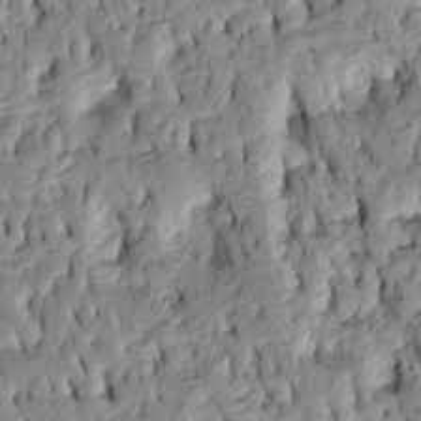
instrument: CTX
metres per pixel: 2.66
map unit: Htu
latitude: -4.2172
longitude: 156.4251
